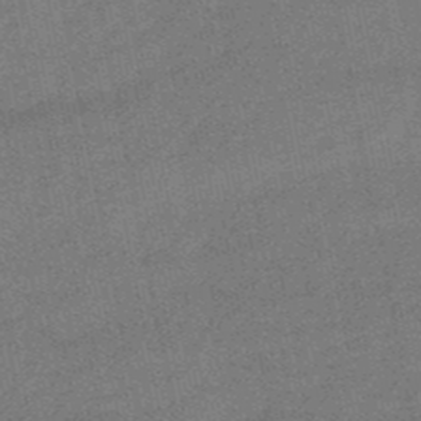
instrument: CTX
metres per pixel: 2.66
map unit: lHb
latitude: -49.1809
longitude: 79.0675
